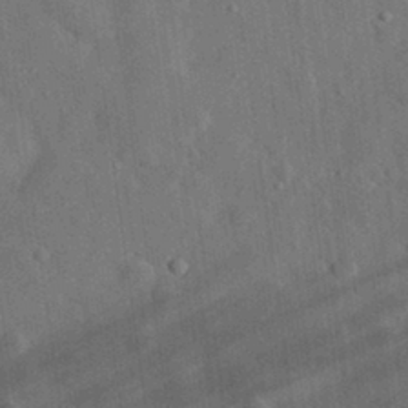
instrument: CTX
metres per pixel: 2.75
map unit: eHh
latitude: 31.2915
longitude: -77.3481
